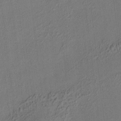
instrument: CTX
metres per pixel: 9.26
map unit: HNhu
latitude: 6.8191
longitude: 15.5022
